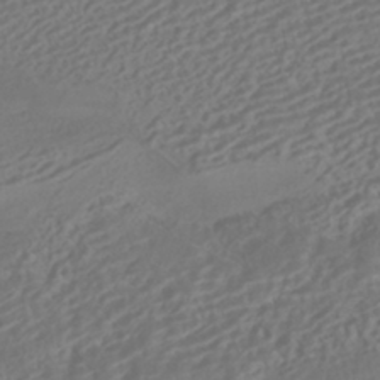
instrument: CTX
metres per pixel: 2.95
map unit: HNhu
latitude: -42.2550
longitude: 106.7652
